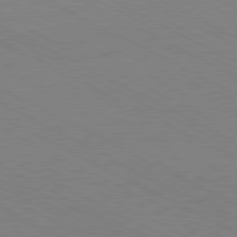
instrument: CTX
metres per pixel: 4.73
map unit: Hpe
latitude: -81.0109
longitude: 12.8975
